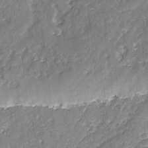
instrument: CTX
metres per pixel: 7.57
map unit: lAvf
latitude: -2.4440
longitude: -105.4049
